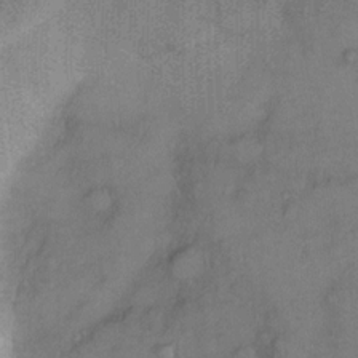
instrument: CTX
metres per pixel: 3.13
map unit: Ht
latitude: -3.9556
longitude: -15.1404
